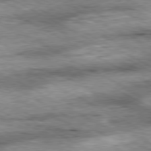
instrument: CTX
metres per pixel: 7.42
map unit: Ap
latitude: -80.9353
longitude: -89.7072
